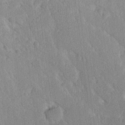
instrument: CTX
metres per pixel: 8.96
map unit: Ave
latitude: 20.6869
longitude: -136.7058
